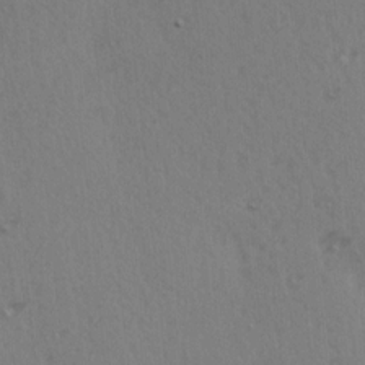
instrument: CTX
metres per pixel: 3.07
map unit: Ave
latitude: 14.7058
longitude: -105.3671
